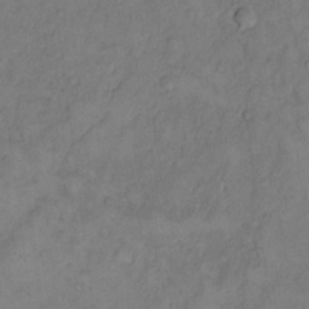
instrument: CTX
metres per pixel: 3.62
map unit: Hto
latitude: 9.0081
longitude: -58.7624
